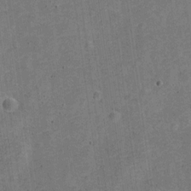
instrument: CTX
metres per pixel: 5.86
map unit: Nve
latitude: -25.4454
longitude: 105.4265
